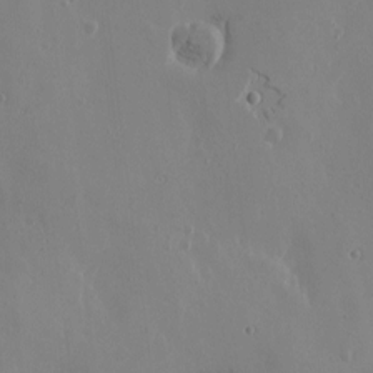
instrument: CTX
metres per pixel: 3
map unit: Htu
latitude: -1.7856
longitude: -177.1403
